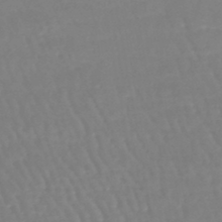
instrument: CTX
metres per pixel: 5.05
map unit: lHb
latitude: -45.9556
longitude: 78.8219
